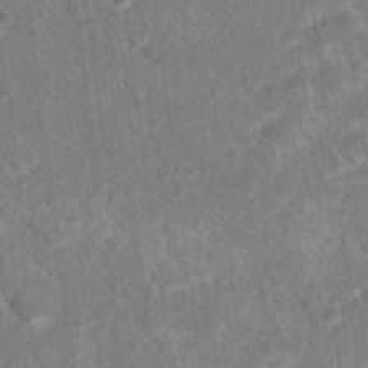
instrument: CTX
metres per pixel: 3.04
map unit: Hto
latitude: 18.1577
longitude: -37.0459
